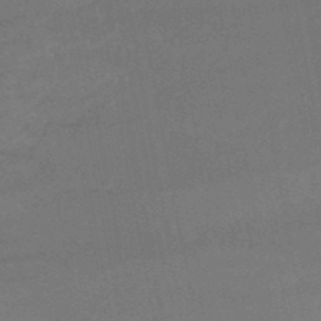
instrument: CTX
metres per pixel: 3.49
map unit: HNb
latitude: -51.2376
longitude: -39.4237
